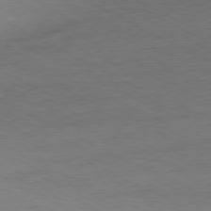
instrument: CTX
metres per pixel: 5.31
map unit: Ap
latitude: -77.6344
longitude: -74.4979
